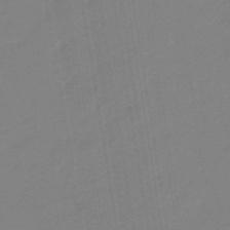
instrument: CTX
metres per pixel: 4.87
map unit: eHb
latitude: -48.5007
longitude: 87.7856
